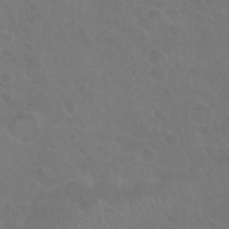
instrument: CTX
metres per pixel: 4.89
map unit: Nhu
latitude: 26.8002
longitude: -54.2333
